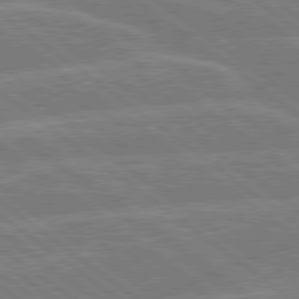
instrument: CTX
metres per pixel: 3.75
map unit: Hpe
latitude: 78.8947
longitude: -129.6505
